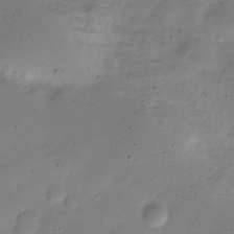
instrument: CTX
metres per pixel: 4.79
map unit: Nve
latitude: -23.5399
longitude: 106.4251
